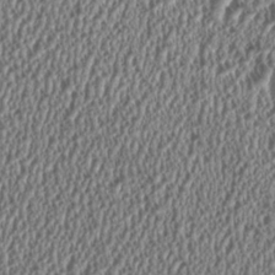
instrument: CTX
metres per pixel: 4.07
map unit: HNhu
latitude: 1.3292
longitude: 0.4818
